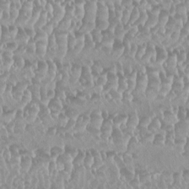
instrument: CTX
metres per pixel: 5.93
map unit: HNhu
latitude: -0.3873
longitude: -0.1011
